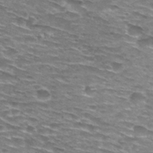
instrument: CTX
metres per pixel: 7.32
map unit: Hto
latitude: 28.9891
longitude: -47.8017
